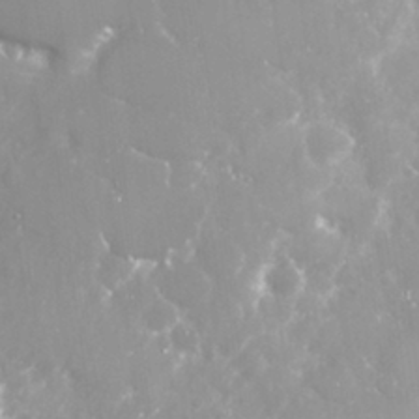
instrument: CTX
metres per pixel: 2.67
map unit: Nhu
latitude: 28.8191
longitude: -60.2333
